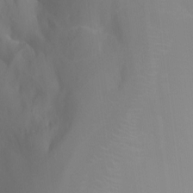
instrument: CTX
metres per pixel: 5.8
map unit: Nhu
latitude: -8.9164
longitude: -52.1956
